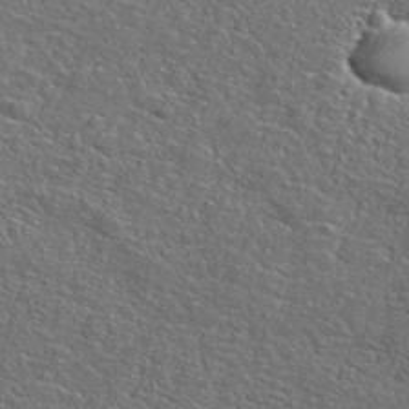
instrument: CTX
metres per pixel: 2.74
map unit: ANa
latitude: 36.6869
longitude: 14.4818
